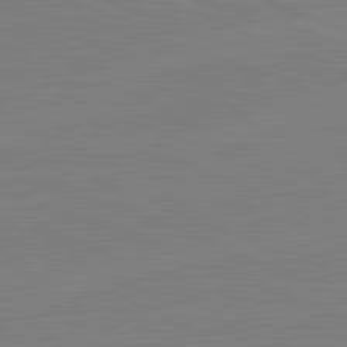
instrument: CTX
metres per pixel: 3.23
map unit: lApd
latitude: 82.1766
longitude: -157.2725
